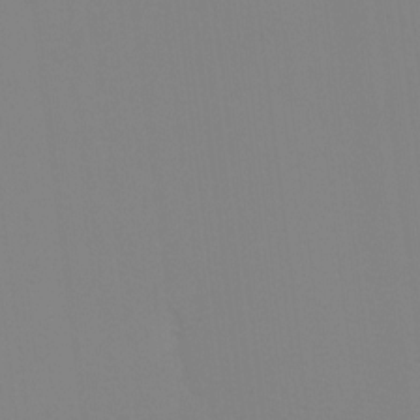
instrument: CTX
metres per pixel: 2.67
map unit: Ht
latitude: -8.8030
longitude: -34.1766
